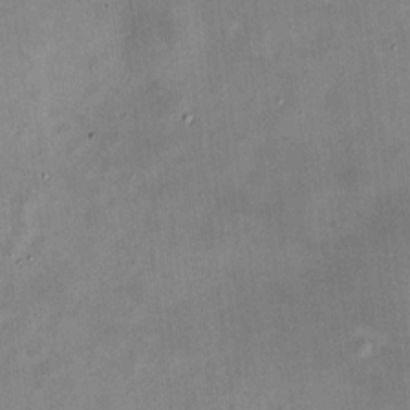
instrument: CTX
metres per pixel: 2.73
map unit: HNhu
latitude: 10.9514
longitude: 11.3321
